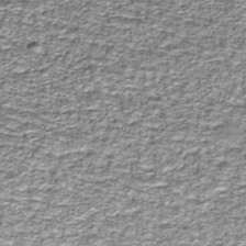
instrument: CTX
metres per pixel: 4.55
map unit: ANa
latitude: -44.5385
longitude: 106.1606
